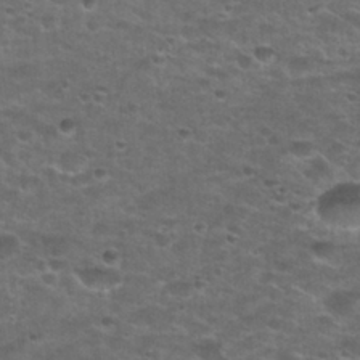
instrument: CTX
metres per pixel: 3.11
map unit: Hto
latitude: 28.3656
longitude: -49.1781
